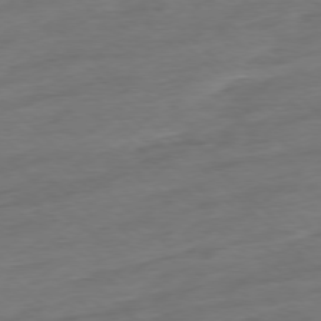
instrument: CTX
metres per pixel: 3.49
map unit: Ap
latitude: -77.6533
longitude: -98.0255
